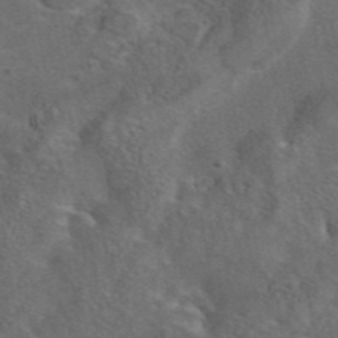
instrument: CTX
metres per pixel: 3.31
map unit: eAb
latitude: 43.9150
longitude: 110.9919
